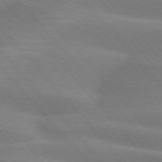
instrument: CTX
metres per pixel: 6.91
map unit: lApd
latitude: 74.2900
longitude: -61.1781
